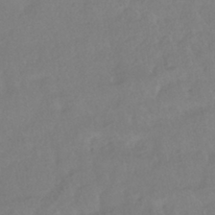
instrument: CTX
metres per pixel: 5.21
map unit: HNhu
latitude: -40.7652
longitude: 97.0298
